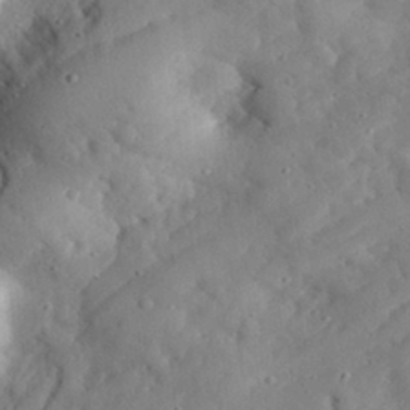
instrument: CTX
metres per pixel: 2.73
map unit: eHh
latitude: 28.5546
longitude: -77.5560
